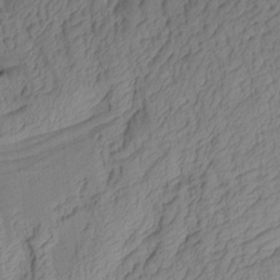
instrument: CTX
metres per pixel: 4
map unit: Aa
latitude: 7.7827
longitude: -128.7624
